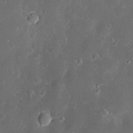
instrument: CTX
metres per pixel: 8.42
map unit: Hve
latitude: -11.4077
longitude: 174.9541
